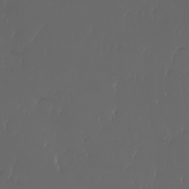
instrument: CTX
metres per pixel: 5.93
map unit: eHh
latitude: -3.1809
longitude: 20.1416
